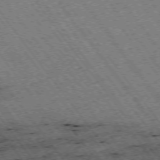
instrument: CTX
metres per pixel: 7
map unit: Hpe
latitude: -74.5763
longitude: 2.6329
